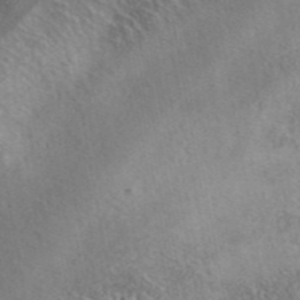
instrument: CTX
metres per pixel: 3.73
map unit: ANa
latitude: 45.0269
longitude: 46.7841
